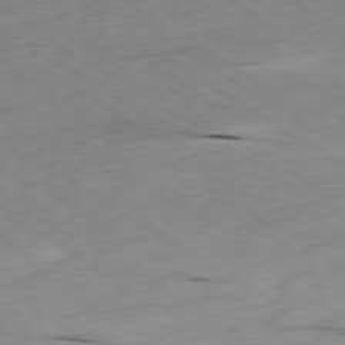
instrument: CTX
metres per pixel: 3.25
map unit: Ap
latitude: -79.8044
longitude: -100.8758
